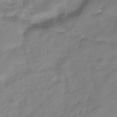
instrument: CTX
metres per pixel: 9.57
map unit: Hve
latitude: -33.5777
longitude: 90.4629
